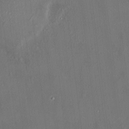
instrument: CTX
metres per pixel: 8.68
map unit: HNhu
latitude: 5.7072
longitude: 7.1809
